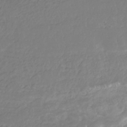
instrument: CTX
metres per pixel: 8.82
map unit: eHb
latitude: -29.6911
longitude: 67.2376
